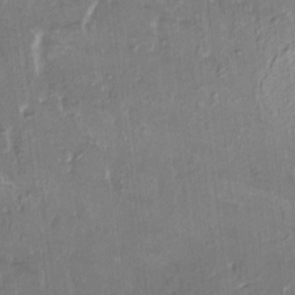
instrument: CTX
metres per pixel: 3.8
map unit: HNhu
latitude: 4.8758
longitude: 10.6330
